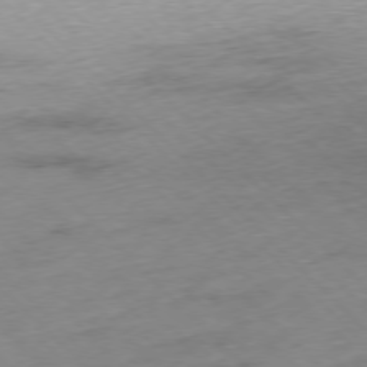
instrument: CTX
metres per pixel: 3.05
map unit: Ap
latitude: -77.2943
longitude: -61.1970
